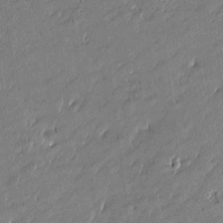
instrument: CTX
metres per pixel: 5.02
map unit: Htu
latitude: -5.4265
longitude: 176.6330
